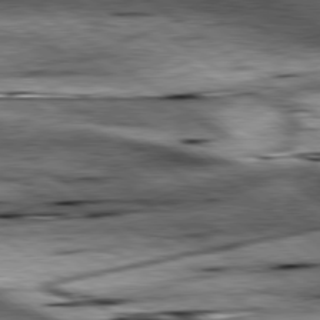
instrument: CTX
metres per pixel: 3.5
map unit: lApd
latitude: 79.2726
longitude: -48.5168
